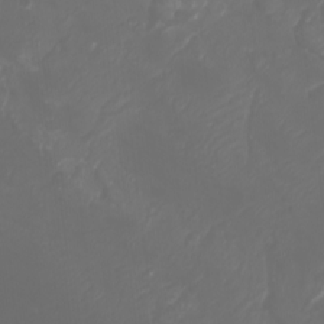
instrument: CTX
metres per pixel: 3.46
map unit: Htu
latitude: -6.5384
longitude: -74.2334
